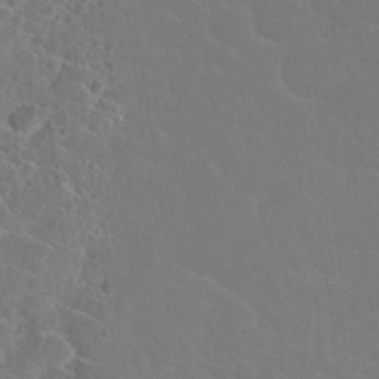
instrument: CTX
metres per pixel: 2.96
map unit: Nhu
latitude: 29.0080
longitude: -52.4223
